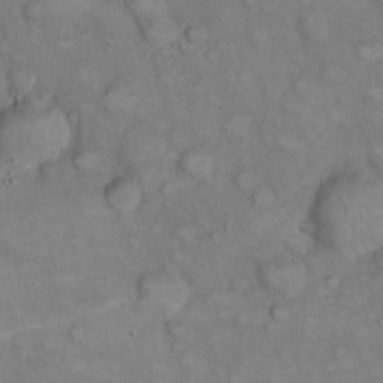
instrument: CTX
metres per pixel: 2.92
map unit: eHh
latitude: 22.2522
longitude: -60.4223
